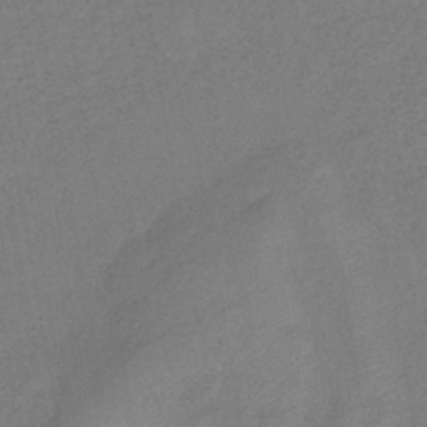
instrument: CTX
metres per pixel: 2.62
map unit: eHb
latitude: -41.1998
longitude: 79.6910
